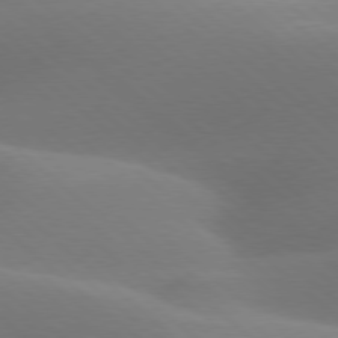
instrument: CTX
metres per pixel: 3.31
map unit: lApd
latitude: 77.8772
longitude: -51.3481
